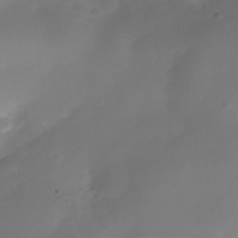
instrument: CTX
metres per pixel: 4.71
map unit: Nhe
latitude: -36.8597
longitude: -117.7639
